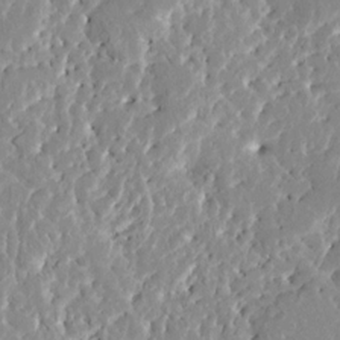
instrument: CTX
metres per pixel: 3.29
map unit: HNhu
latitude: 7.4237
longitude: -2.4790
